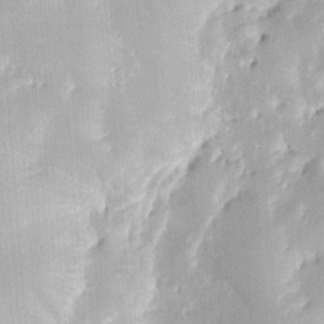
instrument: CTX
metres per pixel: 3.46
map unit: eHh
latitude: 8.3845
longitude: -73.4616
